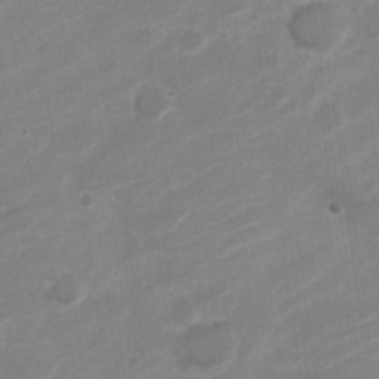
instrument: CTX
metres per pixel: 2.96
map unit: Nve
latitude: -18.6518
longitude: 107.6344
